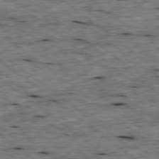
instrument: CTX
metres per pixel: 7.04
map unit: Ap
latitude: -78.9919
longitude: -88.5357
